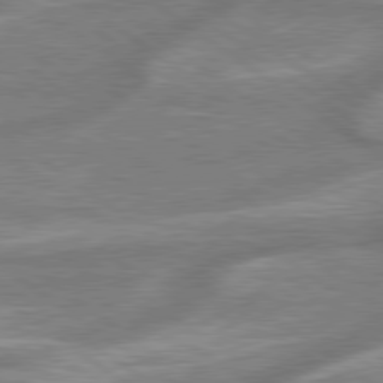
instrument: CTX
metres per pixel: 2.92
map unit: lApd
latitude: 79.4049
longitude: -171.2537
